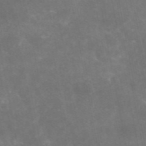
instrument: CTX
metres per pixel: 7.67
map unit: eAb
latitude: 46.7436
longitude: 124.3873
